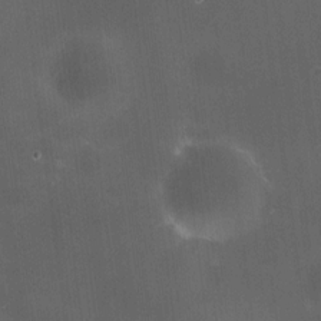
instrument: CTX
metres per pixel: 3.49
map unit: HNhu
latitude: 9.0836
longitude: 13.6722
